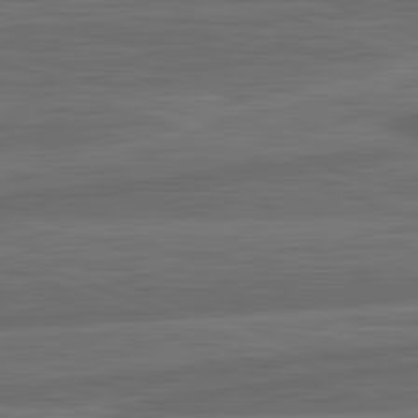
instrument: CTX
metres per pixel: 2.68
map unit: lApd
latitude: 82.1766
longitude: -171.8961
